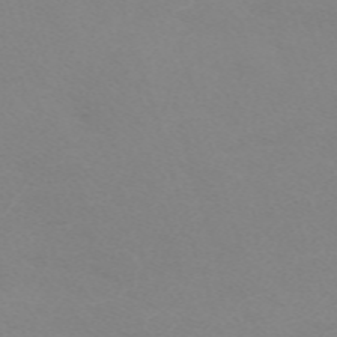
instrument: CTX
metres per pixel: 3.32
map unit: eHh
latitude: -62.3684
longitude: 48.6708
